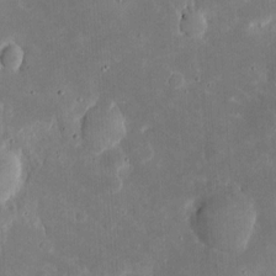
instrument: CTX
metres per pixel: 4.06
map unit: eHh
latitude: 5.3104
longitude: -70.3845
